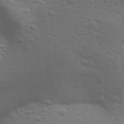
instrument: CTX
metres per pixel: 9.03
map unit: Aa
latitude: 29.7638
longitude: -139.7072
